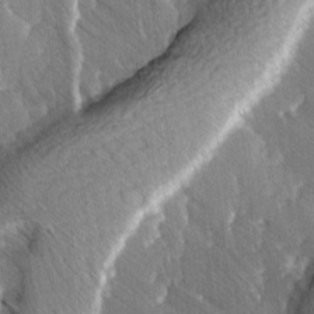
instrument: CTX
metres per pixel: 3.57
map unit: Ave
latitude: 8.3090
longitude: -104.8191
